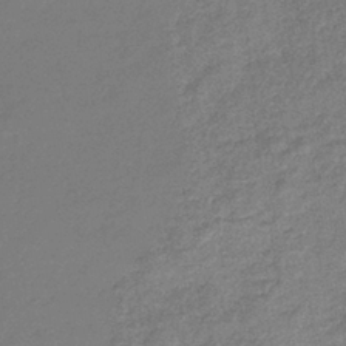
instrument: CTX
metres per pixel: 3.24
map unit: eHb
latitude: -37.2565
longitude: 78.9919
